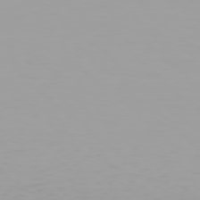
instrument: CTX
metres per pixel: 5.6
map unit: Hpe
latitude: 78.1389
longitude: -137.9717
